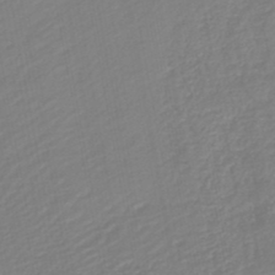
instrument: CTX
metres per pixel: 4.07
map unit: lHb
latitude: -46.1605
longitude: 74.2362
